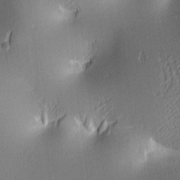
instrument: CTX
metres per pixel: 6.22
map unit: lAa
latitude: 2.9891
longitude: -116.1956
